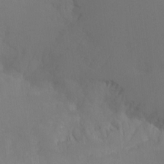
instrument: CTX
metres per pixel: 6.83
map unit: Ht
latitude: -15.9178
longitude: -49.7828
